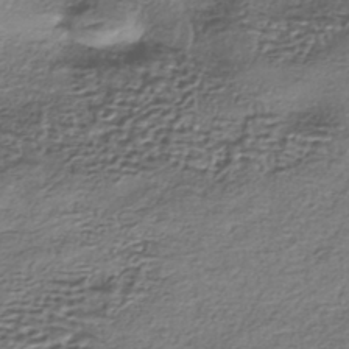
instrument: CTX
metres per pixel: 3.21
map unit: eHh
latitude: -42.0283
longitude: 117.9556
